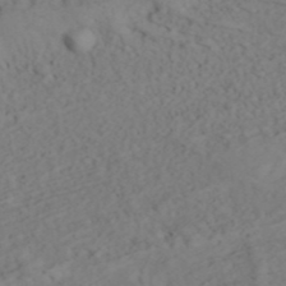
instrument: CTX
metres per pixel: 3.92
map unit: ANa
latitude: 41.5371
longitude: 54.2362
